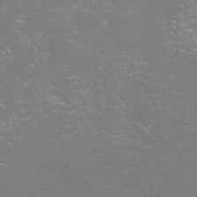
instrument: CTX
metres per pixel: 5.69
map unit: Nhe
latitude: -46.1228
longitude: 153.0297
